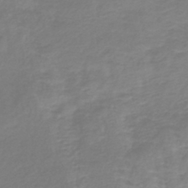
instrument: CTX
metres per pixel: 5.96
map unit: lHb
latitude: -40.9353
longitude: 72.1228
